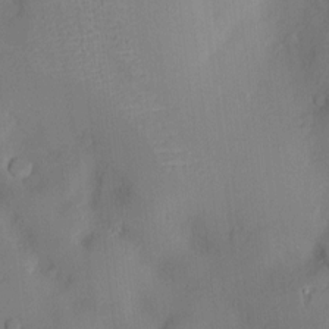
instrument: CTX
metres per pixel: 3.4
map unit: Htu
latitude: -8.7085
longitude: 176.1417
